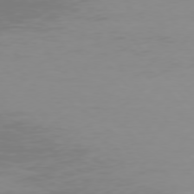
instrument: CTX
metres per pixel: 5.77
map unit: Hpe
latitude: 76.0822
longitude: -127.3482
